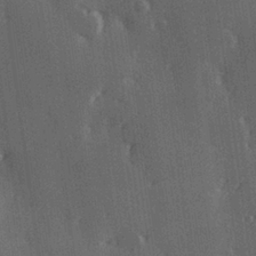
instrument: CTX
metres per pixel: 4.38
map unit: Hve
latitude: 27.2159
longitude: 147.7288
